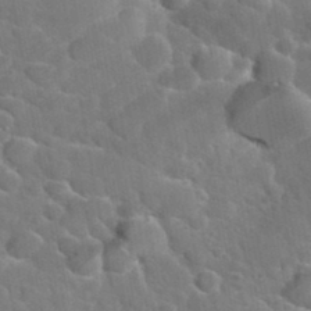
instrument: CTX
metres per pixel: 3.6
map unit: Hto
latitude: 35.4804
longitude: -49.0647
